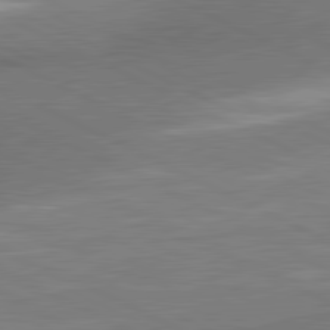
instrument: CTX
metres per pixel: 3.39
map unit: lApd
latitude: 81.1592
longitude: 164.7463
